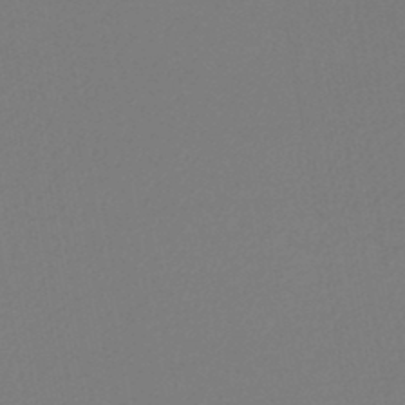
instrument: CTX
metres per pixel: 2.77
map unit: lHb
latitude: -45.4454
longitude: 74.3118
